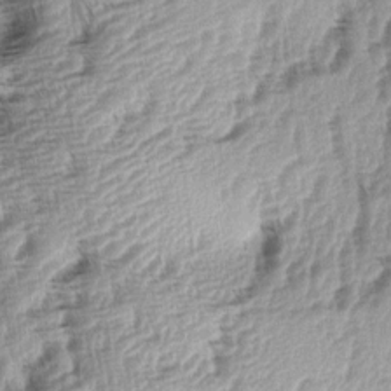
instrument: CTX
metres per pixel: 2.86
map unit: lAa
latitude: -5.3509
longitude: -123.8961
